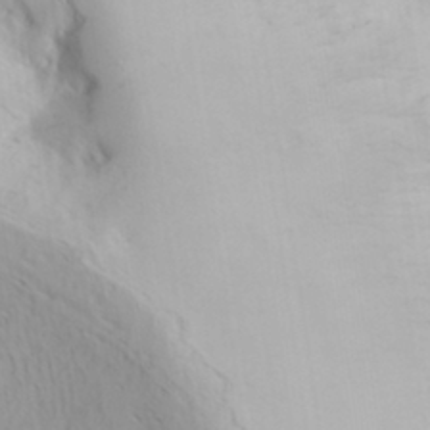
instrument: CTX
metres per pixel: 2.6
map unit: Hve
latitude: 32.3467
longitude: 148.8975
